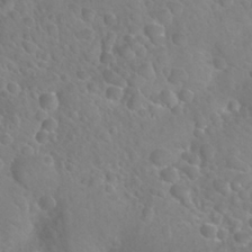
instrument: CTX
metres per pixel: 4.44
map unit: Nhu
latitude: 24.3467
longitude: -52.4412
